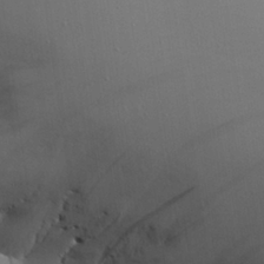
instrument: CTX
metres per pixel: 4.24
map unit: Aa
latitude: 26.5546
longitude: -132.1578
